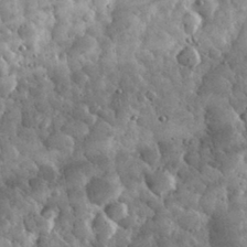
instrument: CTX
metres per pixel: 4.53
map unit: eHh
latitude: 32.3467
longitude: -69.9339
